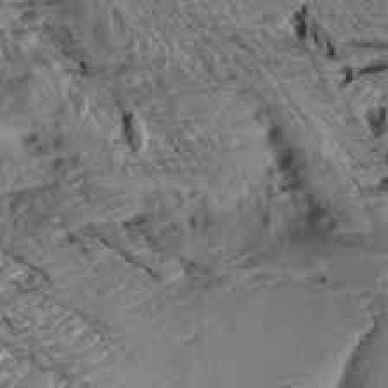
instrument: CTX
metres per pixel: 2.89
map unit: Aa
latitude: 13.5749
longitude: -141.6316
